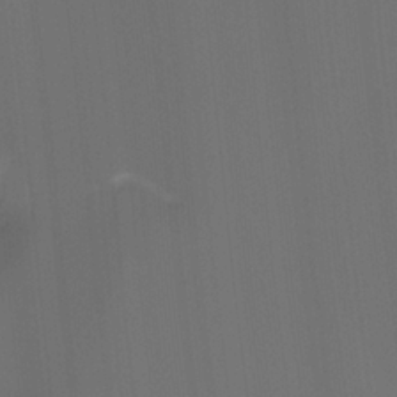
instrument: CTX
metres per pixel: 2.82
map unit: Htu
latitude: -7.8044
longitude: -48.1578
